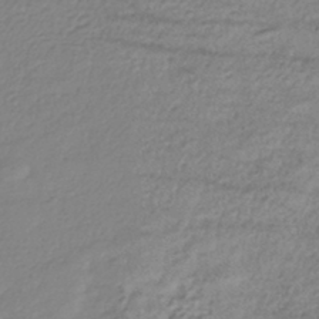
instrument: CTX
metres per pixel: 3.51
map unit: HNhu
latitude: -44.1606
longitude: 105.3887
